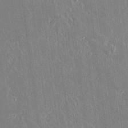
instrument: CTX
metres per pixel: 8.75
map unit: lAvf
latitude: 14.8569
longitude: -128.7435
